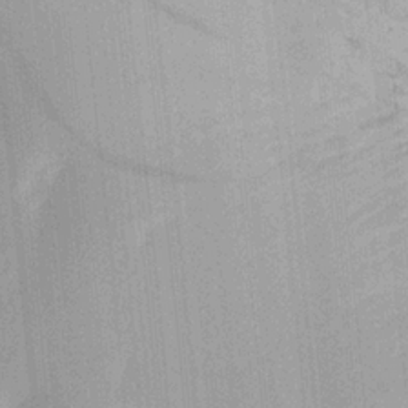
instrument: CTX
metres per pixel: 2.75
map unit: Aa
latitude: 21.1970
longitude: -144.2144
